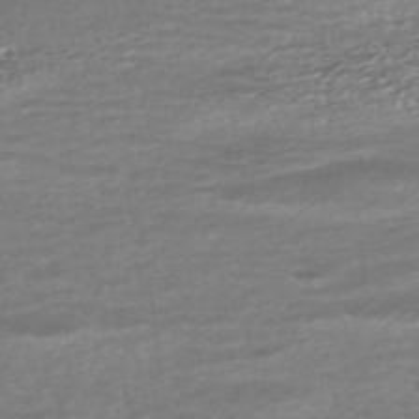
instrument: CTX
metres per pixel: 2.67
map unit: HNhu
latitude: -45.5966
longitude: 105.5210
